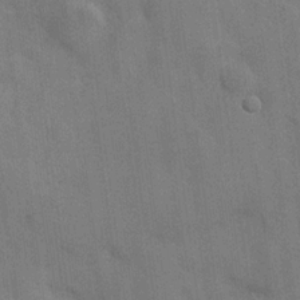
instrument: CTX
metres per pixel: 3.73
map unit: Hve
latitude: 19.3481
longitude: 151.2754
